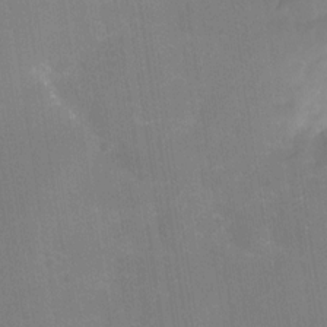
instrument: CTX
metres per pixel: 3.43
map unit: Nhe
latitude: -29.0864
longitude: -110.0255
